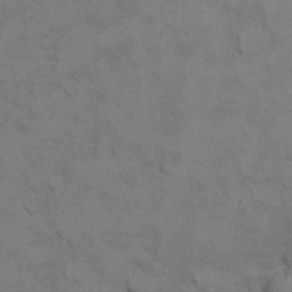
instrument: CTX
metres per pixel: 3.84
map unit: Ht
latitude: 11.4049
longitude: -33.0458
